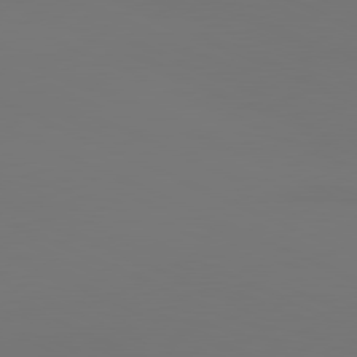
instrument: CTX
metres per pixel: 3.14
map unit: lApd
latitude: 81.2537
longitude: 147.5966
